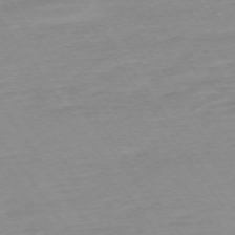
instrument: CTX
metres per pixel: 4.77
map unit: Ap
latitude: -74.4818
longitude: -83.9906
